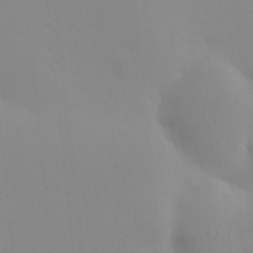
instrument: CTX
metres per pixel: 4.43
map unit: HNhu
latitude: 6.9325
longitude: 13.7478
